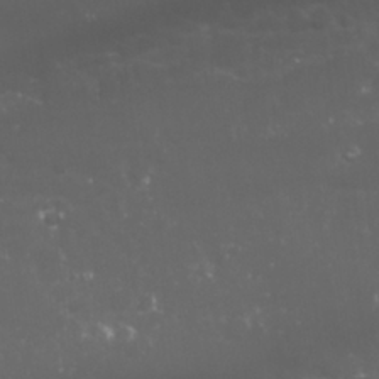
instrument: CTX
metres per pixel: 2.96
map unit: Nhu
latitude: 27.3482
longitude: -60.4223
